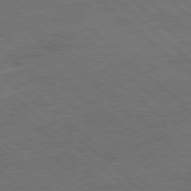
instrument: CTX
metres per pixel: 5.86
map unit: Hpe
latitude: -78.6140
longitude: 17.1243
